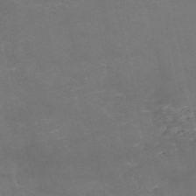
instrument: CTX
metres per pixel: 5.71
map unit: eHh
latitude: -54.5574
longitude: -90.6113
